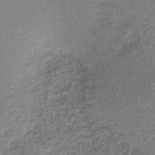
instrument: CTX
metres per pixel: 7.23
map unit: HNb
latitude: -39.8045
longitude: 50.1417
